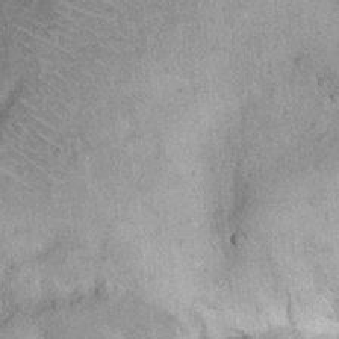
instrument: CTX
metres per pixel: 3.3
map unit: Ht
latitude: 11.7261
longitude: -39.2915
